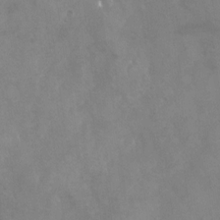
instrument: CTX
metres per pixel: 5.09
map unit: Nhu
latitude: -24.0850
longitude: -57.3670
